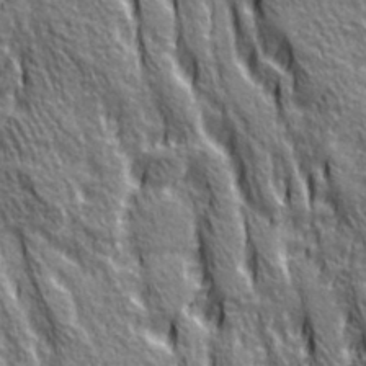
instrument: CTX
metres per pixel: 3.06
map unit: Ave
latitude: 20.7624
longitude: -135.2159
